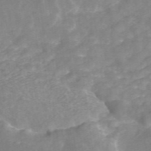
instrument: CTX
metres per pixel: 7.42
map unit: ANa
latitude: 43.2159
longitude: 25.7100
